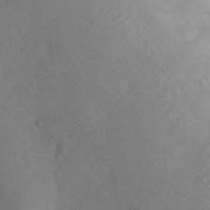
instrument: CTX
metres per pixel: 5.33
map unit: Hto
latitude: 11.7261
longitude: -35.4993
